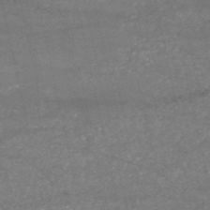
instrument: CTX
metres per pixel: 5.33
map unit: HNb
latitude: -53.0864
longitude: -38.8191
